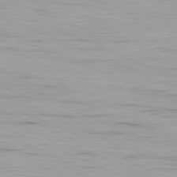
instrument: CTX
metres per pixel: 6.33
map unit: Ap
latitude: -82.1039
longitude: -76.5545
